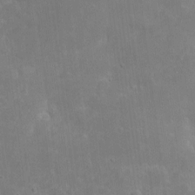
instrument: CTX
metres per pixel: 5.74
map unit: eHh
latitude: 8.7246
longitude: -72.7058
